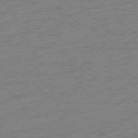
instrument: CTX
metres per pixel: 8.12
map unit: Ap
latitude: -77.8611
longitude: -77.8016
